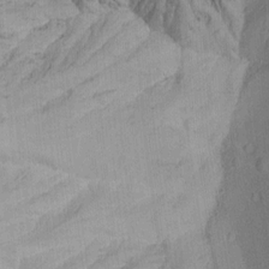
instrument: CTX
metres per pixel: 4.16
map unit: Ave
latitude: 21.7072
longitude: -137.5182
